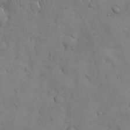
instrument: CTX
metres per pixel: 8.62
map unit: Nhu
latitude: 28.5734
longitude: -68.9136
